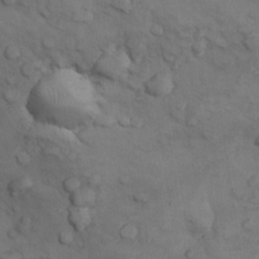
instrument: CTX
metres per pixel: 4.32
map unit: Nhu
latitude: 8.9514
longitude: -25.0647
